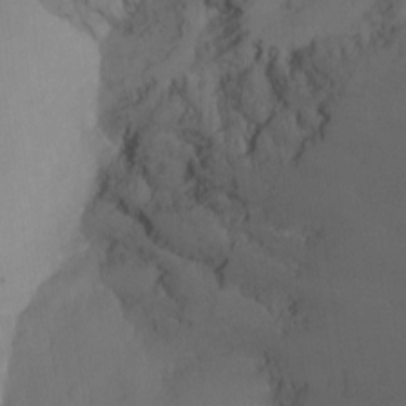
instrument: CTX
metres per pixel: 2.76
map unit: Nhu
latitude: -15.6344
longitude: -49.9717
